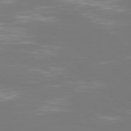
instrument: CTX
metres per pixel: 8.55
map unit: Ap
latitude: -79.2942
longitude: -93.4615
